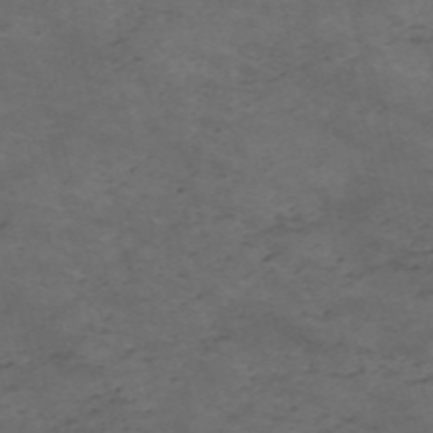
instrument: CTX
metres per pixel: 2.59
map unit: HNb
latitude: -55.8234
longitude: -45.3670
